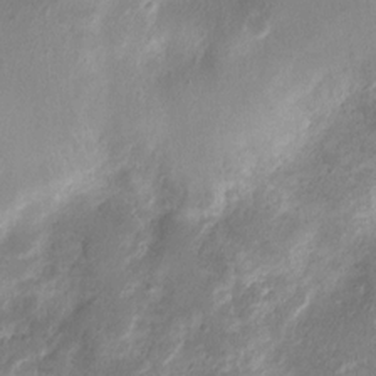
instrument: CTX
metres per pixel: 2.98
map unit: Nhu
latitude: 4.5924
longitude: -18.4412
